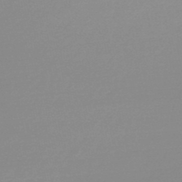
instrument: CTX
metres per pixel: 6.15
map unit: lHb
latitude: -48.3307
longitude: 66.8408
